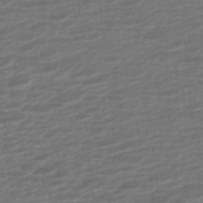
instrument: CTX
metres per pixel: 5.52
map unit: ANa
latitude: -45.2754
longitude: 105.5210
